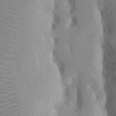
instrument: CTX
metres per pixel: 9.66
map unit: Nhu
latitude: 19.9906
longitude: -73.8395
